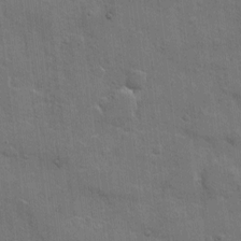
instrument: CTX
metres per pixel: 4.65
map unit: Hto
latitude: 4.9514
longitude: -61.5938
